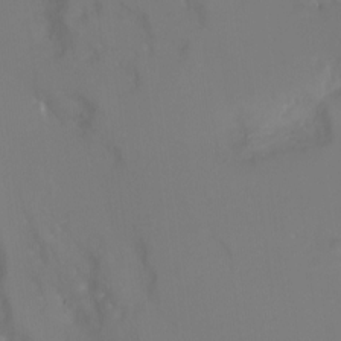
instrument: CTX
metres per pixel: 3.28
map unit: Nhu
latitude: -8.1606
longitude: -72.8758
